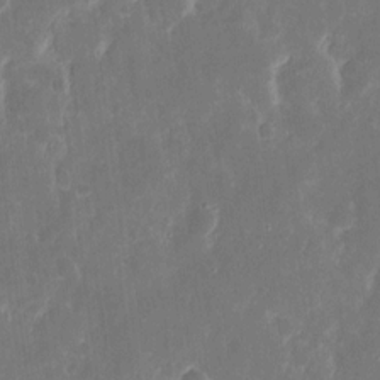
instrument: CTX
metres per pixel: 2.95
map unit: eHh
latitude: 12.1578
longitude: -72.9892
